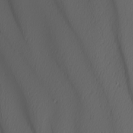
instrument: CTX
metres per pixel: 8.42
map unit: Nhu
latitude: -8.2739
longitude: -95.7261
